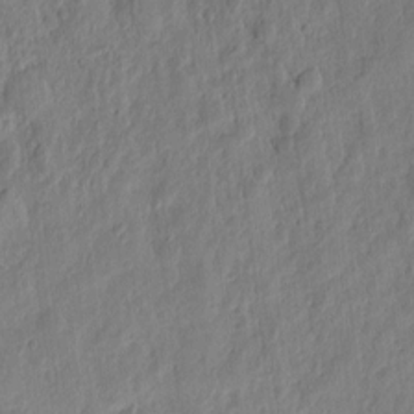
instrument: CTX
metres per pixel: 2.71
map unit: Htu
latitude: 2.2144
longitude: -179.1026
